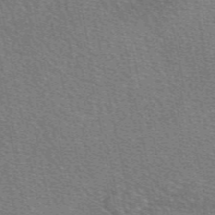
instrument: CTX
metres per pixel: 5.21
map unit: eAb
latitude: 49.6694
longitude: 114.3117
